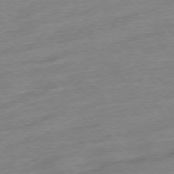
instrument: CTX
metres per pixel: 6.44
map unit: Ap
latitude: -77.4643
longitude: -98.2522
